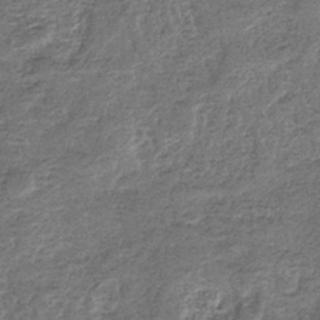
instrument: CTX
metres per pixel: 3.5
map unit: eHb
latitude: -36.1039
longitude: 78.9352
